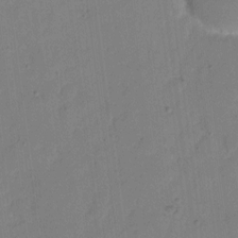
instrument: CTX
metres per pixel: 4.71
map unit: eHh
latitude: 7.3860
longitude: -65.7072
